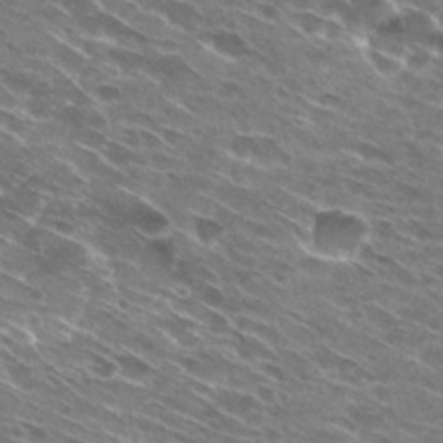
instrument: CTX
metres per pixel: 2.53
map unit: Hto
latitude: 28.7813
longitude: -43.5182
